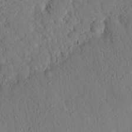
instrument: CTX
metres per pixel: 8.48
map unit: eHh
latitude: 25.1592
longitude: -79.8584
